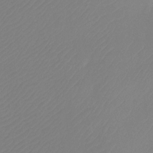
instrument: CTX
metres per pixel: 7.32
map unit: Htu
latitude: -13.8989
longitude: -49.6127
